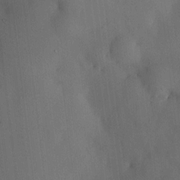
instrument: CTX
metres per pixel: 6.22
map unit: HNhu
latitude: 6.1389
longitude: 14.8030
